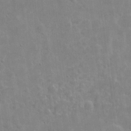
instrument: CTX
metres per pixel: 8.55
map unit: eHh
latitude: 8.4979
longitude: -72.6869
